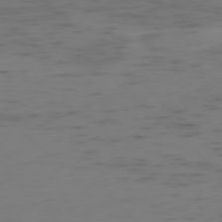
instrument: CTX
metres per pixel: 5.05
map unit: Ap
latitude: -78.4440
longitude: -61.9906
